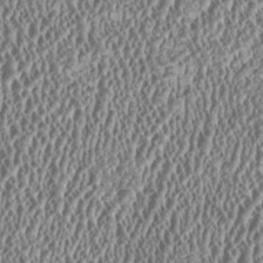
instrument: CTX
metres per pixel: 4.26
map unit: HNhu
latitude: 0.3089
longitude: 0.5574
